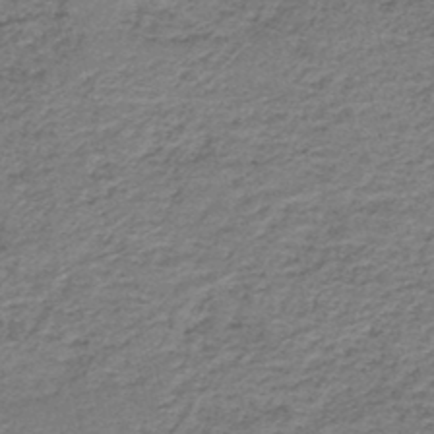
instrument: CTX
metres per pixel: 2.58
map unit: HNb
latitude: -44.5196
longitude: 51.2565
